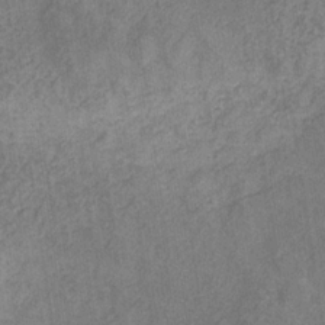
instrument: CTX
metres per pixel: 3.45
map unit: eHb
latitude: -30.5007
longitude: 69.3131
